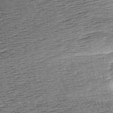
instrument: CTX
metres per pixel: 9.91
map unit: Aa
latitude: 8.1200
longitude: -139.7261
